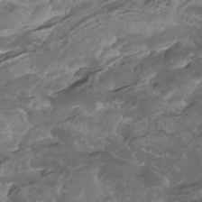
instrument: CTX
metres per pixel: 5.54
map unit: Htu
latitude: -11.7478
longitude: -74.1389
